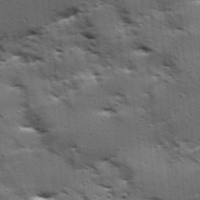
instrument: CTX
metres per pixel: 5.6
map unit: Hve
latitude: 24.1388
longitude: -96.2145
